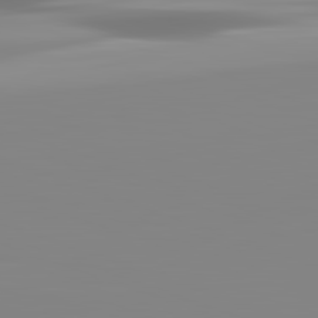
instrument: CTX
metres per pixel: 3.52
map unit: lApd
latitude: 82.9702
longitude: -131.2915
